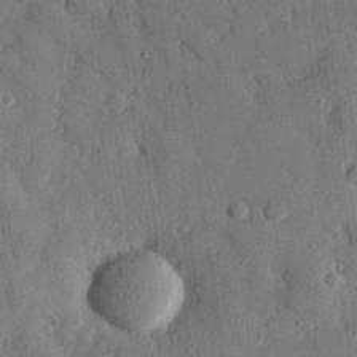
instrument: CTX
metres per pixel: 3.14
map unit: eHh
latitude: 27.9906
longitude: -77.8394
